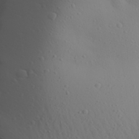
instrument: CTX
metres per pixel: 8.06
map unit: Aa
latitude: 28.1955
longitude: -146.1767
